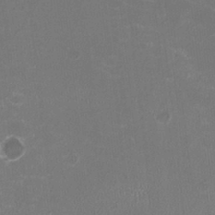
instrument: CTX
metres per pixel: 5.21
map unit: HNhu
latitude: -2.8219
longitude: -1.4048
